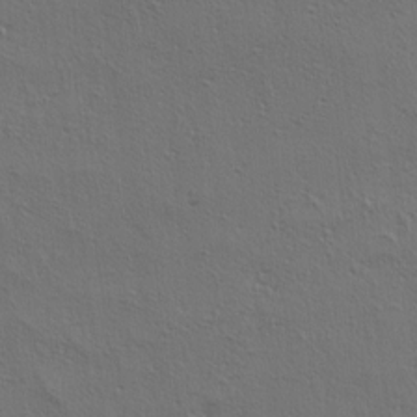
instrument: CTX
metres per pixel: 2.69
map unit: lAa
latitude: 4.6679
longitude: -112.9703
